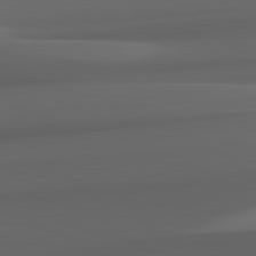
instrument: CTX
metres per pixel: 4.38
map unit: lApd
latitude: 82.5167
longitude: 143.4643
